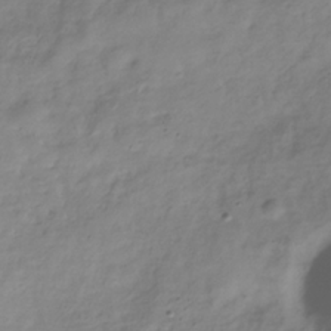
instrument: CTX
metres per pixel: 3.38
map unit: Hve
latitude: -32.7086
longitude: 90.3496
